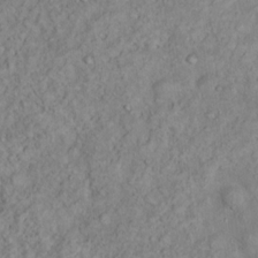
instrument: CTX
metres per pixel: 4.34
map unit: Ht
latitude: 12.9514
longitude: -40.5923
